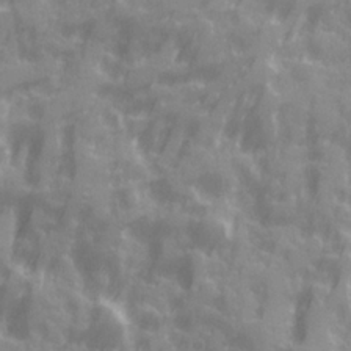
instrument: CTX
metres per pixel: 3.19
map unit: Ave
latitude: 19.9906
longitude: -132.1578
